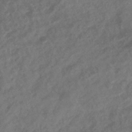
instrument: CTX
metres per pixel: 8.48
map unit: eHb
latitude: -34.1795
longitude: 79.8989
